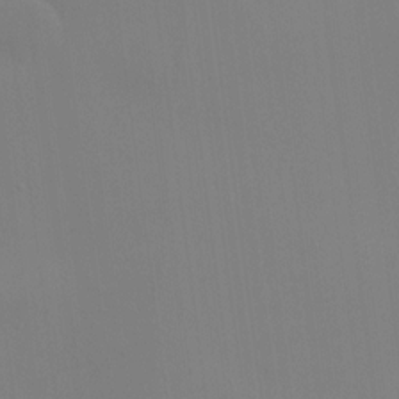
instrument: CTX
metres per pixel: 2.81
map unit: HNhu
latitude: 11.2537
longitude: 11.3699
